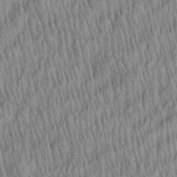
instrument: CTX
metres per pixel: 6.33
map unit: Aa
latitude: 29.0080
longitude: -137.8206
